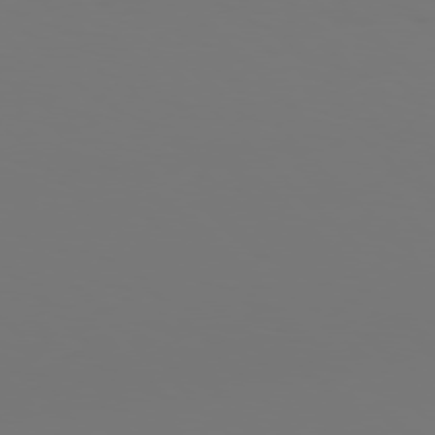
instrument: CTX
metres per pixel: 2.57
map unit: Hpe
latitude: 77.7638
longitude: -176.0444
